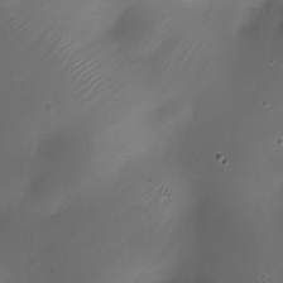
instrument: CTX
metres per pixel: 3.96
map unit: Nhe
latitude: -19.0864
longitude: 144.4440
